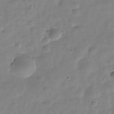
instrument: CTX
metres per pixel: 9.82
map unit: Hve
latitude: -30.5573
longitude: 91.6344
